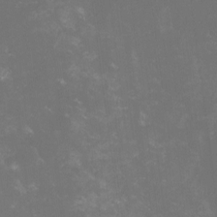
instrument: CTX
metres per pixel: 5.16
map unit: lHvf
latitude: -13.7289
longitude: -101.1970
